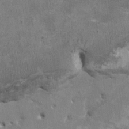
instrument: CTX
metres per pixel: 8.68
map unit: HNhu
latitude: 3.2726
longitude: -4.0255
